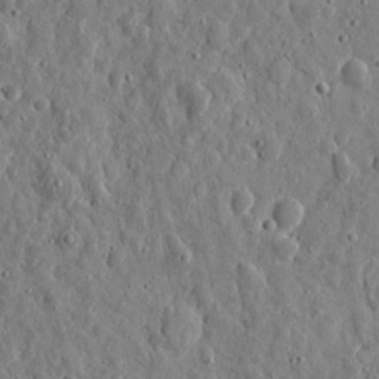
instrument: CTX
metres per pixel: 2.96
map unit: eHh
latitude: 10.5168
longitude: -73.5372
